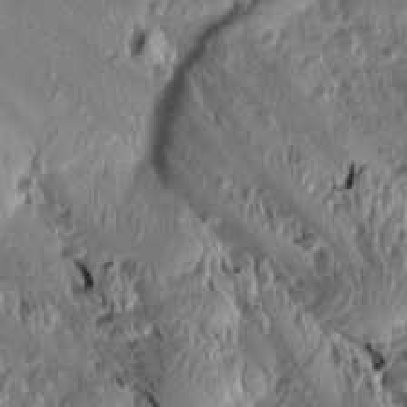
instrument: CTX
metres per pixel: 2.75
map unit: Aa
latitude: 14.7436
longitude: -144.3467
